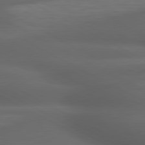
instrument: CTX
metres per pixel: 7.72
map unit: lApd
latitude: 79.4238
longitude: -119.8583
